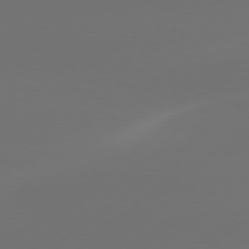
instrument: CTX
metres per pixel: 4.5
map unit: Hpe
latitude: 76.6490
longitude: -130.2145
